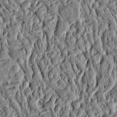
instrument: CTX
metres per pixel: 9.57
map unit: Ht
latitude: 10.4412
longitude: -75.3104
